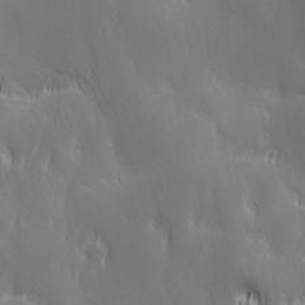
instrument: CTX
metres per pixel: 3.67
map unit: Ave
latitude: 2.3089
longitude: -113.2537
